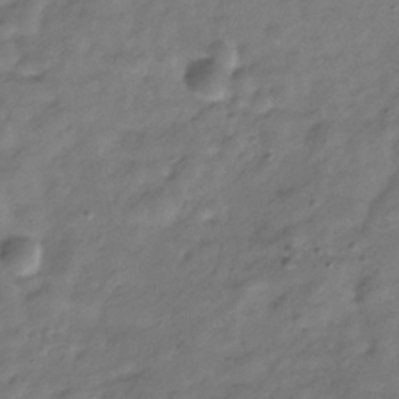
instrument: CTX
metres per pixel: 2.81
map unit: Hve
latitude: -30.7463
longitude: 91.3510
